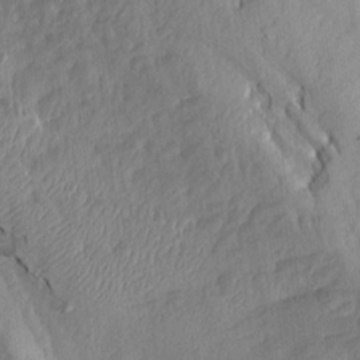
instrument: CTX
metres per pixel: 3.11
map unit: Aa
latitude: 15.1970
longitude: -145.1025
